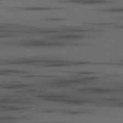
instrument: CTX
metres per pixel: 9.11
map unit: lApd
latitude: 79.7072
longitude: 162.3306
